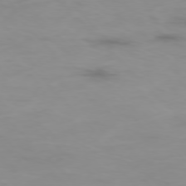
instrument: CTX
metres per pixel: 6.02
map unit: Ap
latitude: -77.4643
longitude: -63.0837
